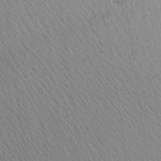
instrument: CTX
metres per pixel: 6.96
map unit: Aa
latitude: 27.2348
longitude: -145.2915
